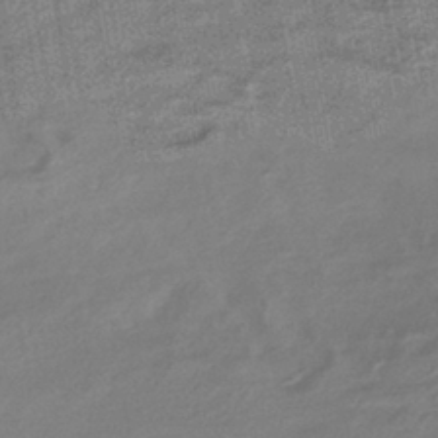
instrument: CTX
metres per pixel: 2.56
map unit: HNhu
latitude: -41.7477
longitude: 91.1809
